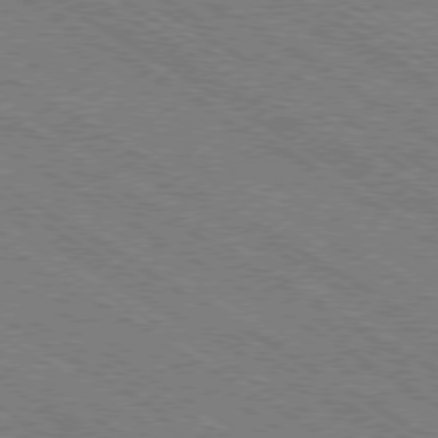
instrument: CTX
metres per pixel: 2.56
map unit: Ap
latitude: -79.5021
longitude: -79.2915
